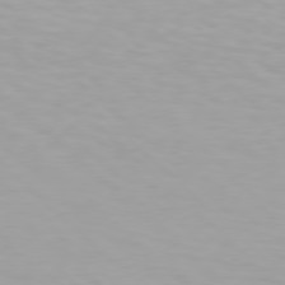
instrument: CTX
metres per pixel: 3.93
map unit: Hpe
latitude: 77.7827
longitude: -132.5546
